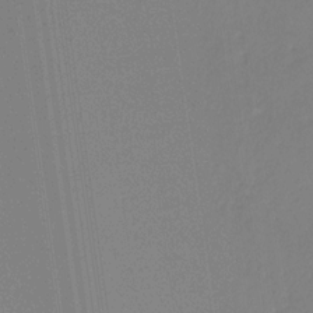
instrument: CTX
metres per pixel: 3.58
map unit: eHb
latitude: -30.4062
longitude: 63.2565
